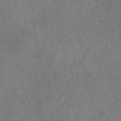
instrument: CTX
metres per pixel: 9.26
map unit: eAb
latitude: 47.9150
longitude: 118.6141
